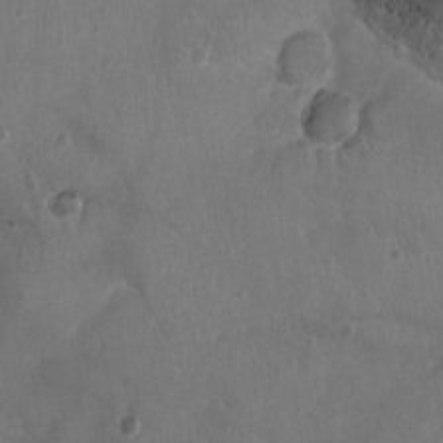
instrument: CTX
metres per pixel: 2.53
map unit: Ht
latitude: -1.8045
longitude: -19.8772
